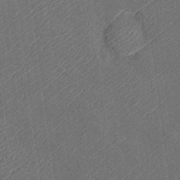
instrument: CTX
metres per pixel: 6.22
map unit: Htu
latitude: -7.4265
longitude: 156.0472
